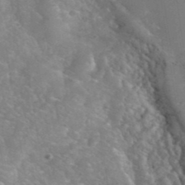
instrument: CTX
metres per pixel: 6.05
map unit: eHh
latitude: 39.9906
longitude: -58.7813
